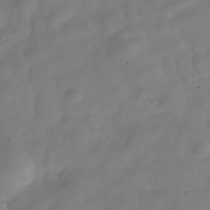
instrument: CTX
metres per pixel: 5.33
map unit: Hve
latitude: -30.4251
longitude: 94.9730
